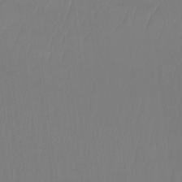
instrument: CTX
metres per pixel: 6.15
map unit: Ht
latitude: -14.4818
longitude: -53.8206
